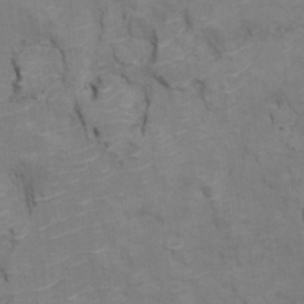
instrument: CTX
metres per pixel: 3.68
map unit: Ht
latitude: 11.2915
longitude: -33.1214
